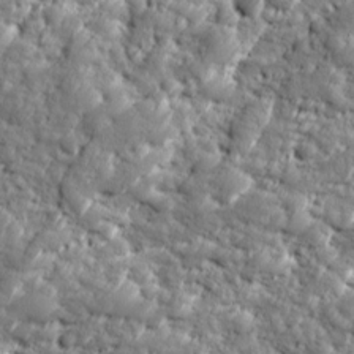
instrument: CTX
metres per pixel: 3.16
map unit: Ave
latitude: 16.5735
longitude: -134.7435
